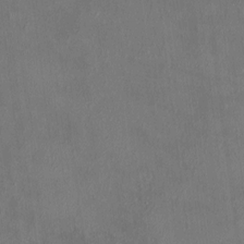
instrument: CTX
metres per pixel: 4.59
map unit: HNhu
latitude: 5.8205
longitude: 7.2376
